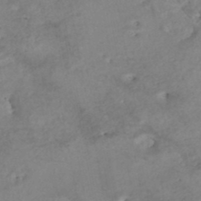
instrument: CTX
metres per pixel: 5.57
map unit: Nhe
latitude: -48.4062
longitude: -173.2348
